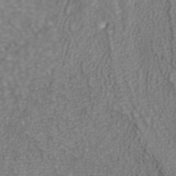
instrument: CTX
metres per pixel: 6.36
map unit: ANa
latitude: 40.6490
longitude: 24.1795
